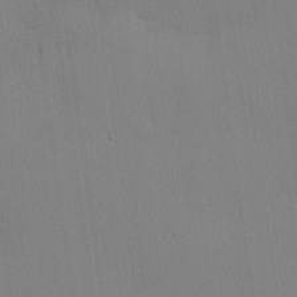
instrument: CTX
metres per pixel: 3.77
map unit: lHvf
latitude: 21.5560
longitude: 141.3510
